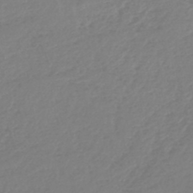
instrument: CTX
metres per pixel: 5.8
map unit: lHb
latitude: -45.4077
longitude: 70.4440
